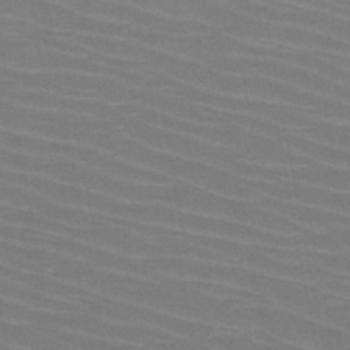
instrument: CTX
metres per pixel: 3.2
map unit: HNb
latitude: -46.9352
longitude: -45.5182
